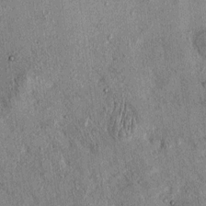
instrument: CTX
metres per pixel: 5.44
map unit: eHh
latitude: 0.0444
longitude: 15.1809
